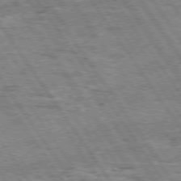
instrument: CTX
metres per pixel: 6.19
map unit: Hpe
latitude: 74.2900
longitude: -150.8569
